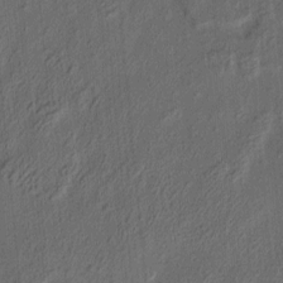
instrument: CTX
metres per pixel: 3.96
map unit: eHh
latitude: 5.2915
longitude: -77.1781
